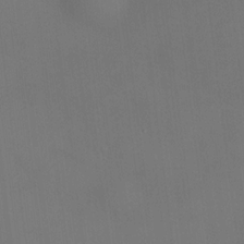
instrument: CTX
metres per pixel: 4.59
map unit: eHh
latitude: -23.7856
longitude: 15.2187
